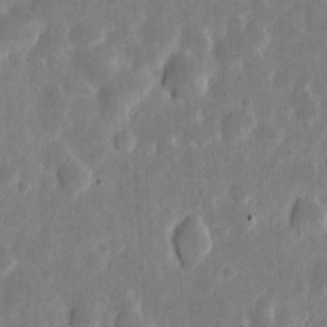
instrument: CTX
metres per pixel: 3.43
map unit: eHh
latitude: 6.5168
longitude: -70.7246
